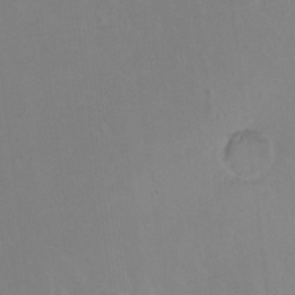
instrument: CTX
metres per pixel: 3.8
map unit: Hto
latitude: -13.4266
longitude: -41.3481
